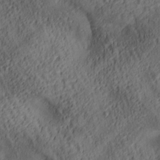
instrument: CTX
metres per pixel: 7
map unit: lAa
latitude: 5.4048
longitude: -116.8758
